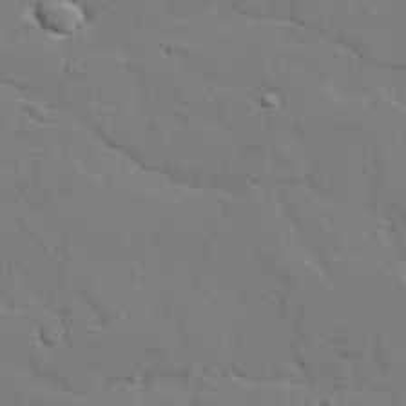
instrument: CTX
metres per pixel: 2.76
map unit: lAvf
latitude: 28.4223
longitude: -108.4979
